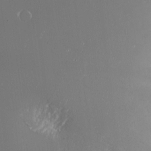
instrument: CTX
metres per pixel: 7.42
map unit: Nhu
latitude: -5.3887
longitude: -87.8961
